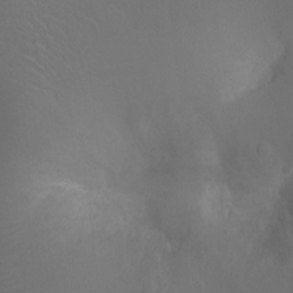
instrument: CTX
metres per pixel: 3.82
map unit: Ht
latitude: -3.1431
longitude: -17.9717
